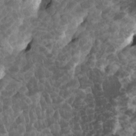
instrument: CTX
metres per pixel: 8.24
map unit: eHh
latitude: -1.2943
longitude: 14.6141
